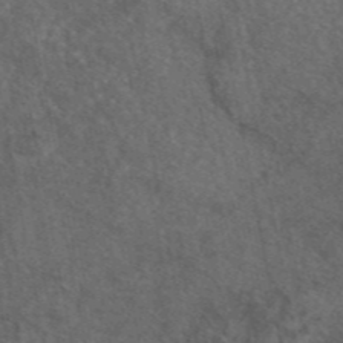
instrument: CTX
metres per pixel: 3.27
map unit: eAb
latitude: 47.3293
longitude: 111.7477
